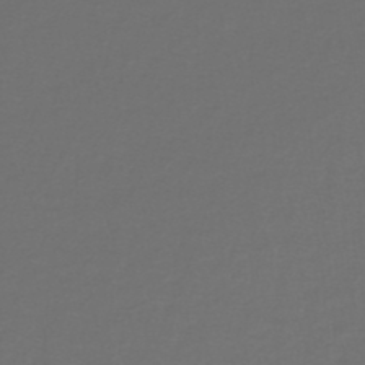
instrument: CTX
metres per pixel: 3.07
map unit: lHb
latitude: -43.3698
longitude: 71.5777
